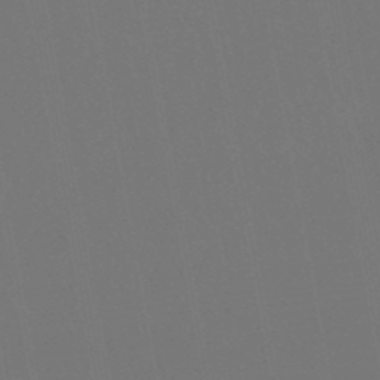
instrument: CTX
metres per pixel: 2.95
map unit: lHb
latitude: -47.4265
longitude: 74.7841
